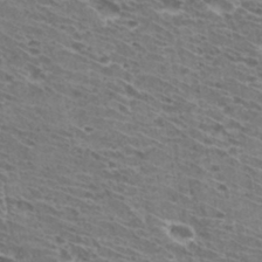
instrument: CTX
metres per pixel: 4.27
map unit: Hto
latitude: 32.2523
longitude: -41.9906
